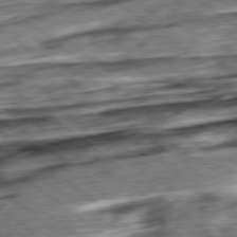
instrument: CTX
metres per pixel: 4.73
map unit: Ap
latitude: -79.0486
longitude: -76.5356
